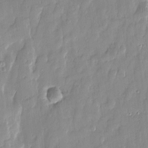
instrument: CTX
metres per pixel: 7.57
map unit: Htu
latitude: -5.8422
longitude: 174.3495
